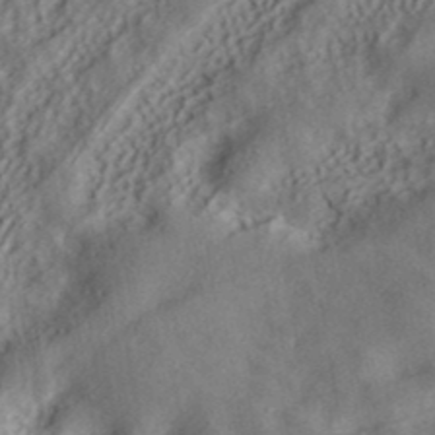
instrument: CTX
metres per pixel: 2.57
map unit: ANa
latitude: 39.9339
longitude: 34.3495
